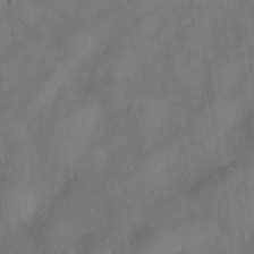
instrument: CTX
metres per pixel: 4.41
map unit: Nve
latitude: -26.1227
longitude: -148.4601
